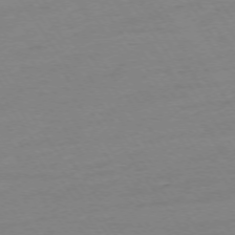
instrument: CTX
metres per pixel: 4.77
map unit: Ap
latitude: -74.2929
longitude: -81.2726
